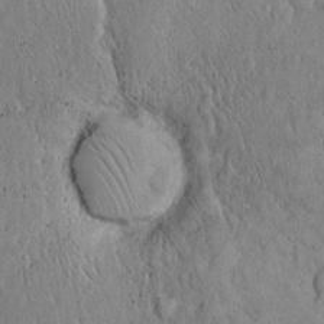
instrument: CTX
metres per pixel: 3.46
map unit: Hto
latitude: 12.8569
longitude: -58.0633
